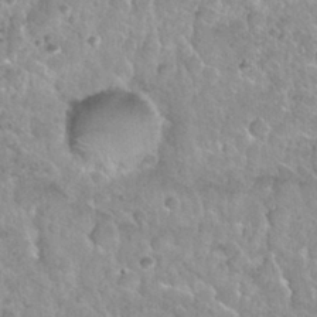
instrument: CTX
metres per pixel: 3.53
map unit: Nhu
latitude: 29.9717
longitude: -53.5938
